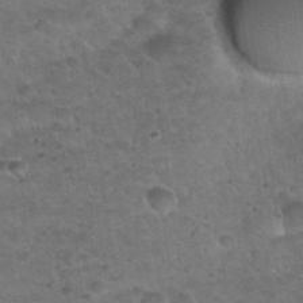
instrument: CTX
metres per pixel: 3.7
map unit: Nhu
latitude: 31.7828
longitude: -52.3090
